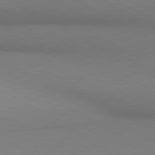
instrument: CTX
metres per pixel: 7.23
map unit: lApd
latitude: 80.6868
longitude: 146.7652
